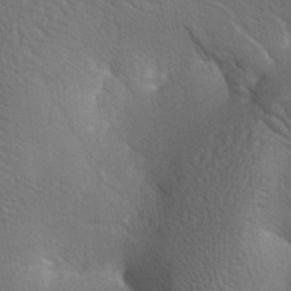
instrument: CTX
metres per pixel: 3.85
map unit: lAa
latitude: -7.4832
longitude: -124.8758
